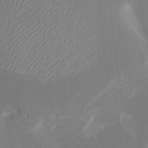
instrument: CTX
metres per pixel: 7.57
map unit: HNhu
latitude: 7.2726
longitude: -5.1214
